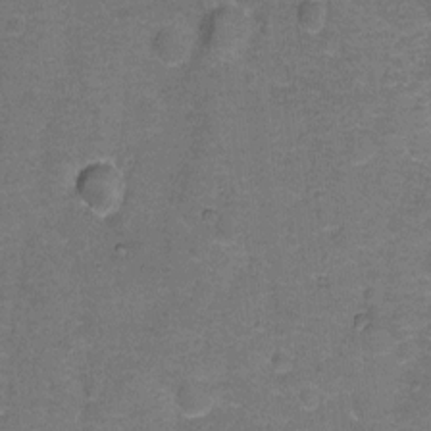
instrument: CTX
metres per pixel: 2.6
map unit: Hto
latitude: -1.0109
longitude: -34.1011
